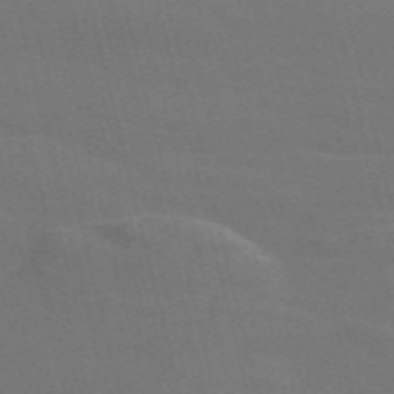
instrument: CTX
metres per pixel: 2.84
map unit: Nve
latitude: -58.6896
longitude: 63.5399
